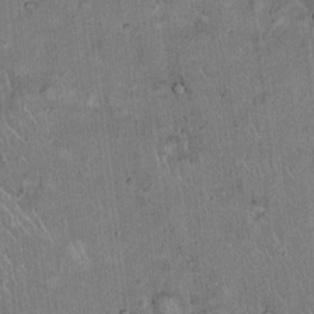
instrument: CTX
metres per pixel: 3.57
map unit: Hto
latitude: 18.6112
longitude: -60.4601
